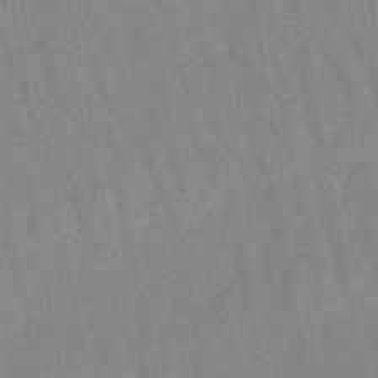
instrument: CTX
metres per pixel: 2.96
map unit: lHb
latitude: -48.2362
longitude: 77.9556
